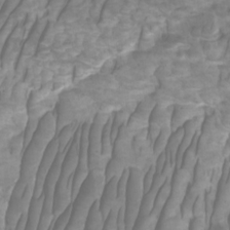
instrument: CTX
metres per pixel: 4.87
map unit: Htu
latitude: -6.0283
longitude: -76.0255
